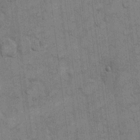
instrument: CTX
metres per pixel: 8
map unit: eHh
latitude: 10.3845
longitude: -65.1592
